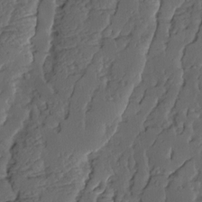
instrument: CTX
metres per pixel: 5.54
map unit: Ave
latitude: 14.2712
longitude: -136.1200
